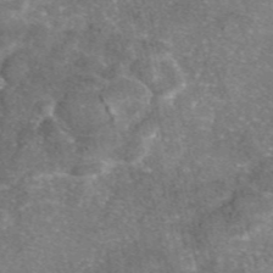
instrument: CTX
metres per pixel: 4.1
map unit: eAb
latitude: 46.4790
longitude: 105.2376
